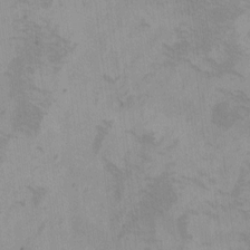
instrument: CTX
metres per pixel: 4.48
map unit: eHh
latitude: -8.2172
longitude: -68.3467
